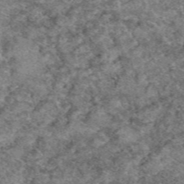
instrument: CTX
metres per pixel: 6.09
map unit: eAb
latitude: 49.4615
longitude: 109.7289
